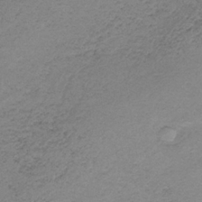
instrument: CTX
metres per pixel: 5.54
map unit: HNb
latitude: -32.8219
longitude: 62.9541
